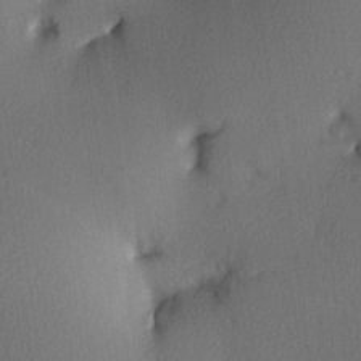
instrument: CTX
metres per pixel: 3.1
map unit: Hve
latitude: 13.9339
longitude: -89.8773
